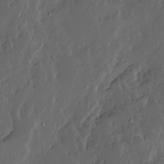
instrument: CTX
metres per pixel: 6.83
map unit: Ave
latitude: 13.7072
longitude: -136.1956
